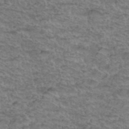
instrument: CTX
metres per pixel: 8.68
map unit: Hto
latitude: 38.1578
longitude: -45.1403
